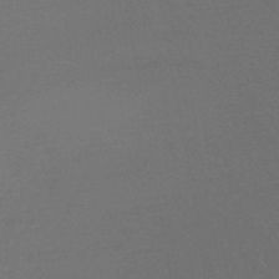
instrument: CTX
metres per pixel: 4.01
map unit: lHb
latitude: -44.9920
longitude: 69.6155
